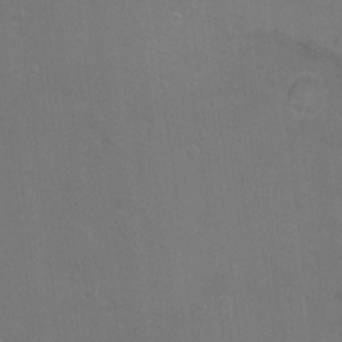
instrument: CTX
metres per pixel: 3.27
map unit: Ht
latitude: -7.5210
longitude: -35.6316
